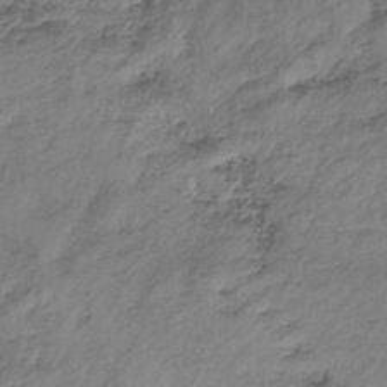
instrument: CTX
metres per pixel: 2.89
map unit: lHb
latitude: -34.8408
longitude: 68.0094
